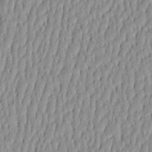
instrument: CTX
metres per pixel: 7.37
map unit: HNhu
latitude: -4.4440
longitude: 14.0661
